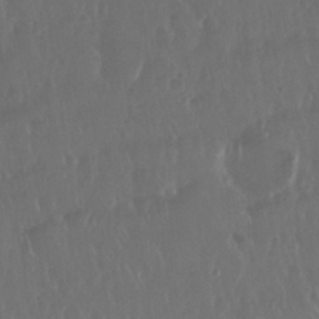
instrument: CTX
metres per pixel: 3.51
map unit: Nhu
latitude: 29.2159
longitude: -56.9135
